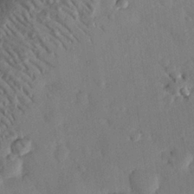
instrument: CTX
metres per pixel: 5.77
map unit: eHh
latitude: 26.6491
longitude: -81.0269
